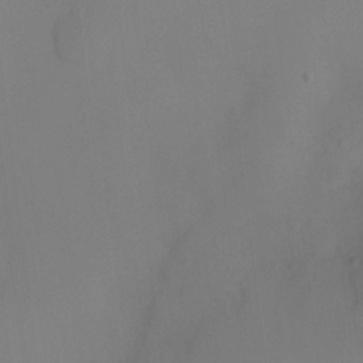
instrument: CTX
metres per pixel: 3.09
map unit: Ht
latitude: -6.1794
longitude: -20.1011
